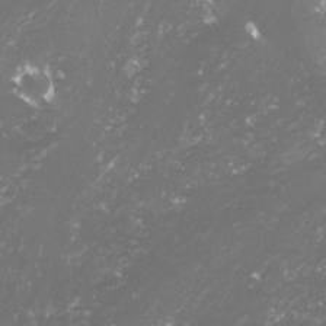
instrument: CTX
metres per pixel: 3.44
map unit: lHvf
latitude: -15.7667
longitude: -100.0633
